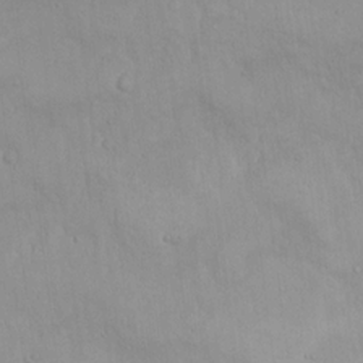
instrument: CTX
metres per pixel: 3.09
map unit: Hto
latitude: 17.1781
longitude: -59.7828
